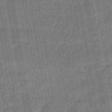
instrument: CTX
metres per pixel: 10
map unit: eHb
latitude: -45.9178
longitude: 87.3132
